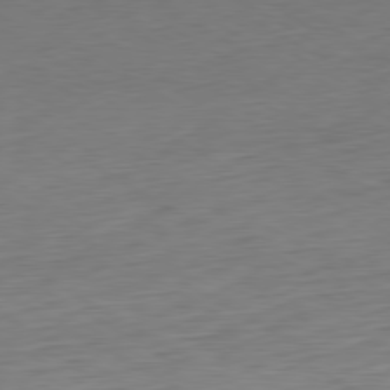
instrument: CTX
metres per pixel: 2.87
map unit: Ap
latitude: -80.5385
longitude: -67.6882
